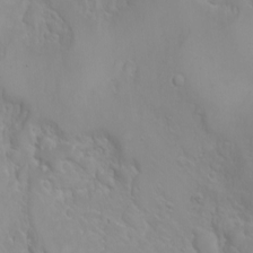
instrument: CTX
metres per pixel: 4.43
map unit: Nhu
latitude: -4.4251
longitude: -86.9325
